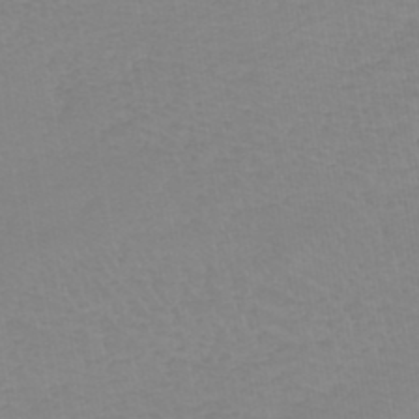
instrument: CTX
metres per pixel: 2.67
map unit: lHb
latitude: -44.4818
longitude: 72.1417
